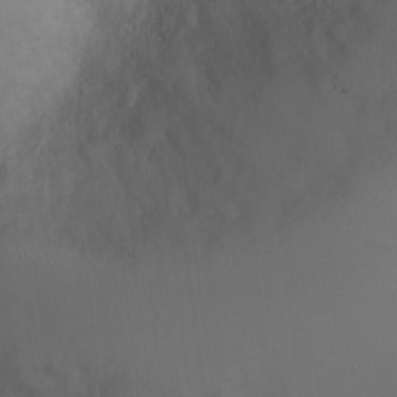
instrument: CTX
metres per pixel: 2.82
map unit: Ht
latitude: 0.7435
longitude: -22.2900
